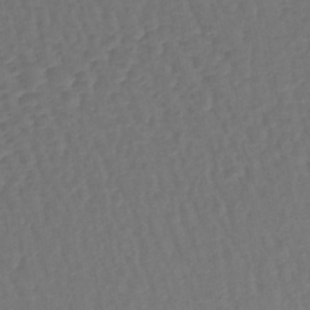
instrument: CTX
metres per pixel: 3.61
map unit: lHb
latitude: -43.4076
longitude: 64.5007
